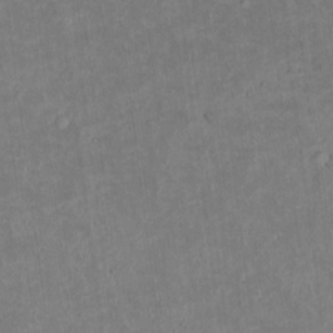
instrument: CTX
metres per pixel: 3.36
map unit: lAvf
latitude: 8.2523
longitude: 168.0661
